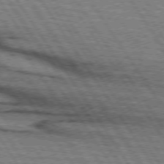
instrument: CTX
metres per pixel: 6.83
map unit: lApd
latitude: 74.1578
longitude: -78.0633
